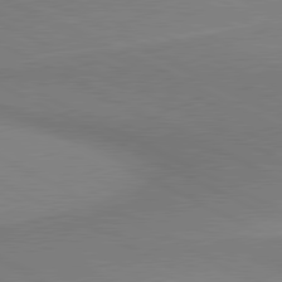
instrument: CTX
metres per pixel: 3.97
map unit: lApd
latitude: 80.9136
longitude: 162.3684
